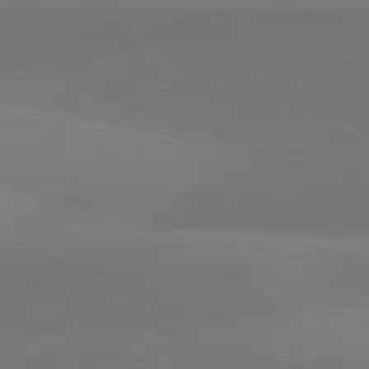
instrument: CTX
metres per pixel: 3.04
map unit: lApd
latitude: 82.1388
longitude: 136.9541
